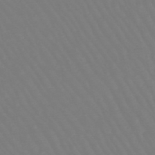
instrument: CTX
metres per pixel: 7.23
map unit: lHb
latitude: -46.9730
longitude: 76.0472
